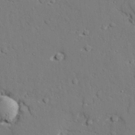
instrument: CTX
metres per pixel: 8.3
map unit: lAvf
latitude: 27.8206
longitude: -109.1970
